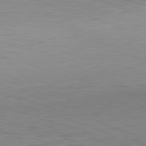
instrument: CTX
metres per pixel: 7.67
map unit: Hpe
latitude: -82.1984
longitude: 11.4832
